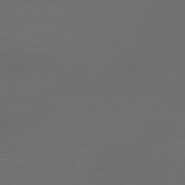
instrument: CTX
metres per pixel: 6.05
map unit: lApd
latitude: 80.0444
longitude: -115.9717
